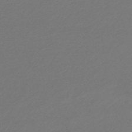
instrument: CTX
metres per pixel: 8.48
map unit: lHb
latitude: -46.9730
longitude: 60.0094
